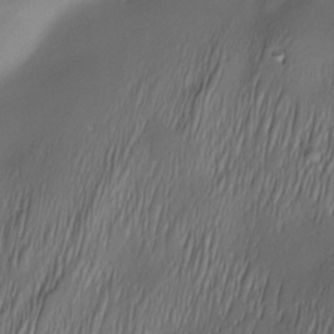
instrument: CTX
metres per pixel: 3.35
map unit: Nve
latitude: -23.5021
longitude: -138.4223
